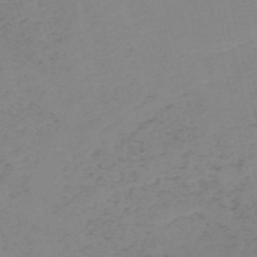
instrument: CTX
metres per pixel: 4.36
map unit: HNb
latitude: -55.3888
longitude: -46.9325
